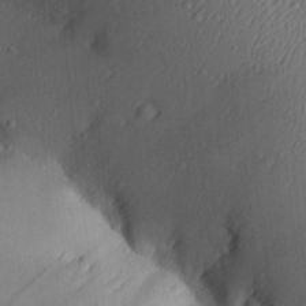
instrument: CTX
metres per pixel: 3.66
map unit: Aa
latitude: 26.1389
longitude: -136.2145
